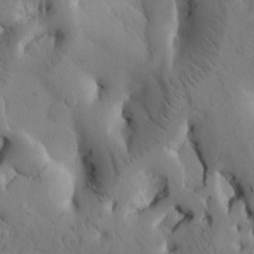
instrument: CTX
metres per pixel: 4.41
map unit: Htu
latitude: -3.0108
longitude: 169.1809
